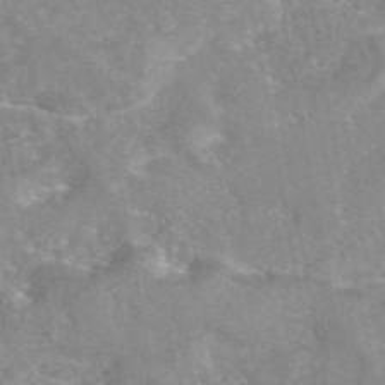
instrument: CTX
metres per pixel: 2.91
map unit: eAb
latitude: 45.4615
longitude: 104.8219
